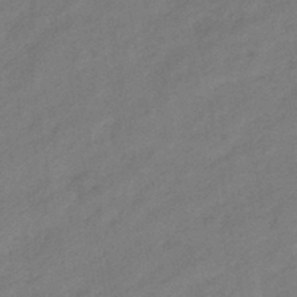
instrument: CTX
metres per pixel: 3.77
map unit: eHb
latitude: -43.8800
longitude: 86.3684
